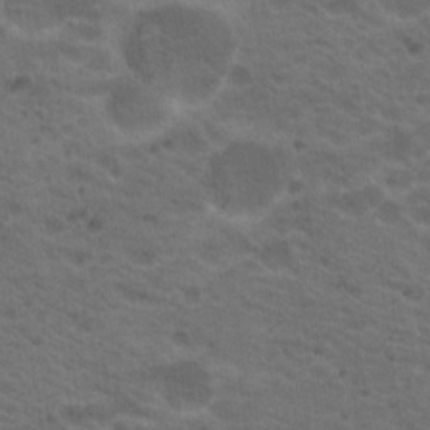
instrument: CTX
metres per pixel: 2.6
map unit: Nhu
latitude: 18.4601
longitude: -32.6679
